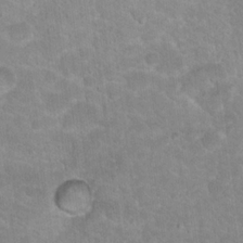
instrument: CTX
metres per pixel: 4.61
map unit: Hto
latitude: 18.1766
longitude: -35.2914
